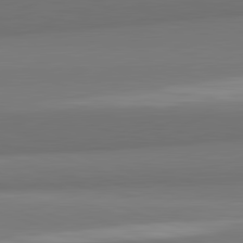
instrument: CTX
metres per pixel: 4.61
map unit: lApd
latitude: 82.3278
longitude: 169.5777
